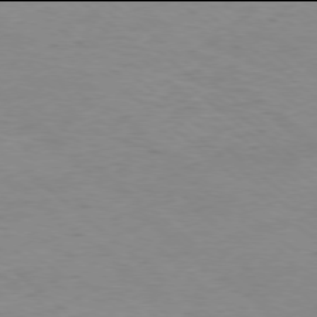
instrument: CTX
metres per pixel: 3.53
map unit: Ap
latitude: -78.0094
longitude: -92.8758
